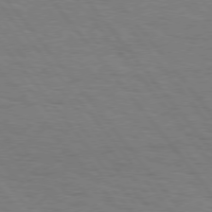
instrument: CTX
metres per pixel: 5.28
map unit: Hpe
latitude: 75.8961
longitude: -136.8947
